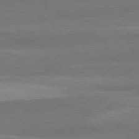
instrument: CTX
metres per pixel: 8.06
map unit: lApd
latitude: 82.3278
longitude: 137.5966
